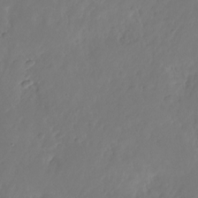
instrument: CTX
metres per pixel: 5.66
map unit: Nhu
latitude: -26.3117
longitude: -71.5182
